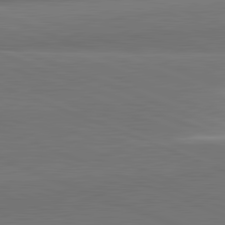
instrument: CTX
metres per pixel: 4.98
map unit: lApd
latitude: 81.9717
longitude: 149.3699
